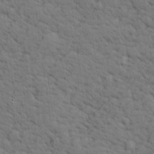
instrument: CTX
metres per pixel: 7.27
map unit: lHvf
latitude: 26.1956
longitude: 143.1998
